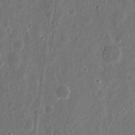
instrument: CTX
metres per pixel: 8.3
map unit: eHh
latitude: 11.5560
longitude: -73.3293
